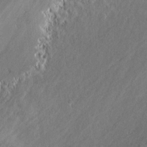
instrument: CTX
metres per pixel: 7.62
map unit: lAvf
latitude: 0.2711
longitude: -107.6883
